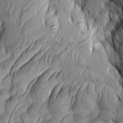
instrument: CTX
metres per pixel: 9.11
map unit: Aa
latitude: 7.4615
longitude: -129.2726
